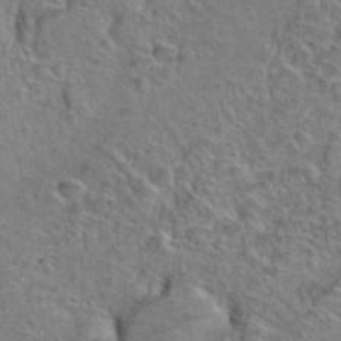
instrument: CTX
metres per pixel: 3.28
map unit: Hto
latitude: 38.7813
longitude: -45.0836
